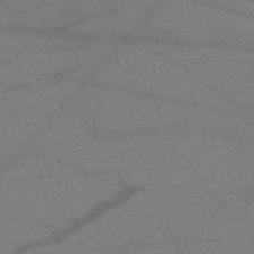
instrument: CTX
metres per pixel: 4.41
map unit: eHh
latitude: -61.2754
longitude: 53.9367
